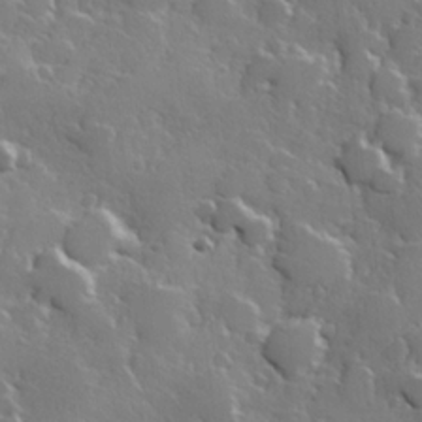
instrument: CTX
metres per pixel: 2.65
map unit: Hve
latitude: 23.2915
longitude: 147.6722
